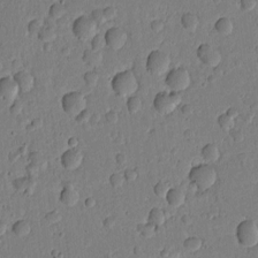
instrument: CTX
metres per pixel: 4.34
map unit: Htu
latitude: -0.9164
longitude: 170.1417
